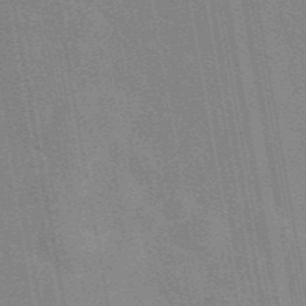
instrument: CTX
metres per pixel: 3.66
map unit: eAb
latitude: 45.8961
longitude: 122.3873
